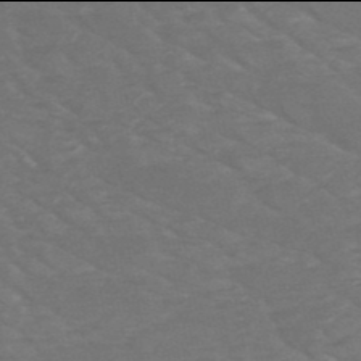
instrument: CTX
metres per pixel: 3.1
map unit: HNb
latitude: -50.0094
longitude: -47.4994
